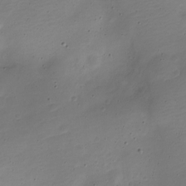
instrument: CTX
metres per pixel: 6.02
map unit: Nve
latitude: -21.9367
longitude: 105.2376
